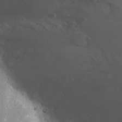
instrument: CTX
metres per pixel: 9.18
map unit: Nhu
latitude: -1.7856
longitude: -74.8947
